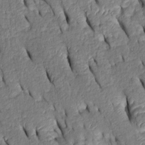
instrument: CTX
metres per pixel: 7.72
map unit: Htu
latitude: 1.0269
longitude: 149.4455
